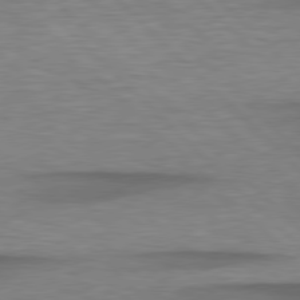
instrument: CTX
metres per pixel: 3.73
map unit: lApd
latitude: 79.0270
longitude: -115.6693
